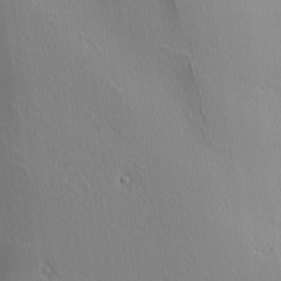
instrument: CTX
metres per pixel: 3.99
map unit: Ave
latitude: 3.0269
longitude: -115.2159
